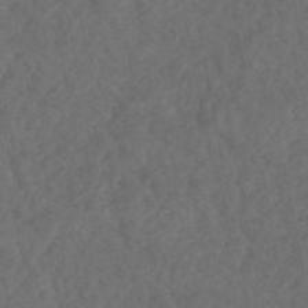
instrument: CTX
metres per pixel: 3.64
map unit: HNhu
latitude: -47.9556
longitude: 97.1620
